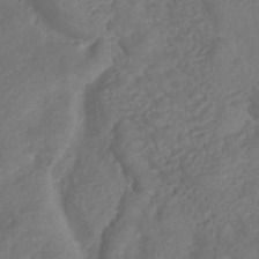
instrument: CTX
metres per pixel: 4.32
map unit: HNhu
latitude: -40.4629
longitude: 108.5385
